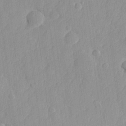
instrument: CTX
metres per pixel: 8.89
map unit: lHvf
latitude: 23.9528
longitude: 141.8422
